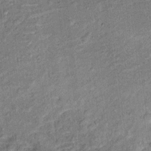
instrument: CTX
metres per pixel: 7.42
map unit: Ht
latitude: 10.5924
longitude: -39.1025
